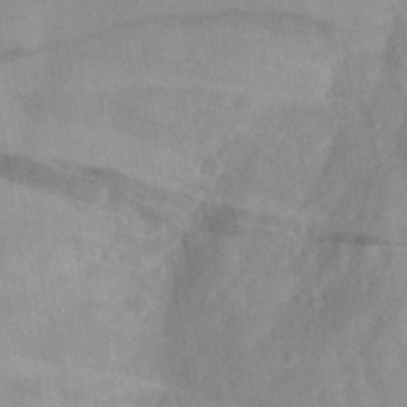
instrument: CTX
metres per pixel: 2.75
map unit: Aa
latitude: 26.7246
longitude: -146.1956
